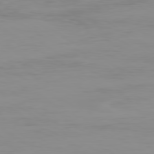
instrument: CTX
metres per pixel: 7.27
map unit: Ap
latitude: -79.8233
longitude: -77.5182
